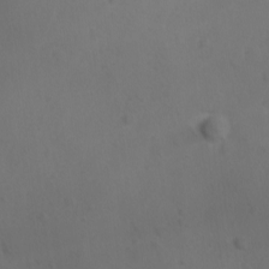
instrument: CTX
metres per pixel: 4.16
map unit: Ave
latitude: -8.6329
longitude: -121.4427
